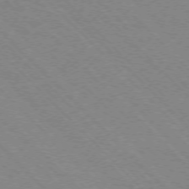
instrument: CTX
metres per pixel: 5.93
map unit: Ap
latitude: -75.5399
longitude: -80.6490
